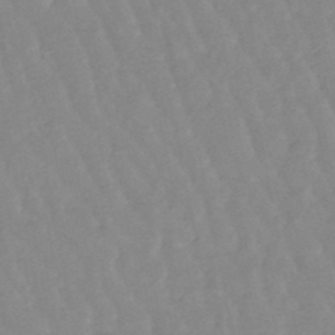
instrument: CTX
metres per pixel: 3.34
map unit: lHb
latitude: -48.1039
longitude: 77.1242
